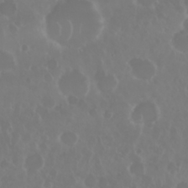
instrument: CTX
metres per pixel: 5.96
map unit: Nhu
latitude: 28.6868
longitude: -62.8380
